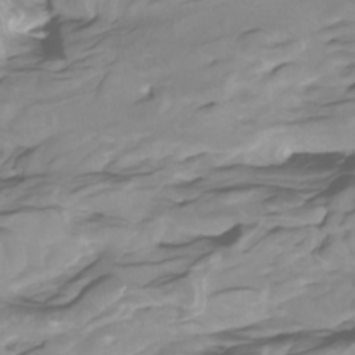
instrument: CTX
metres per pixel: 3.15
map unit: Htu
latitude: -5.2942
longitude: -76.9891
